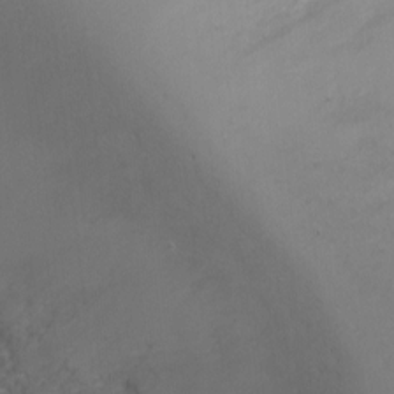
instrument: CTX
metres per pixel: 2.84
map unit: Ht
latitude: -6.1039
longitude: -28.3845
